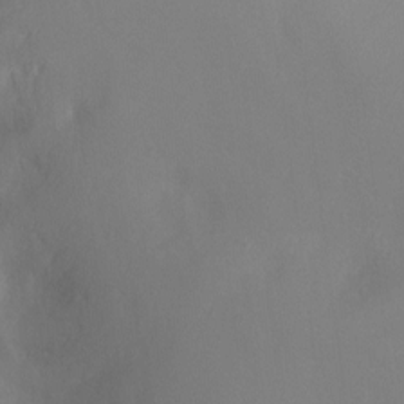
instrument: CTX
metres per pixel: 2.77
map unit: Ht
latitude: -7.4265
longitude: -24.0444
